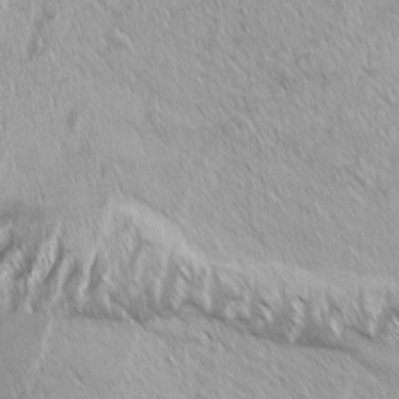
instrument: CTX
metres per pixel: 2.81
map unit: Aa
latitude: 8.1956
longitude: -131.2726
